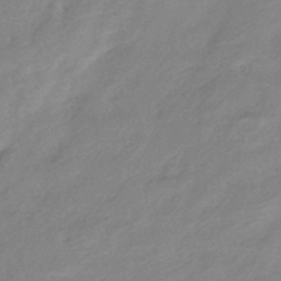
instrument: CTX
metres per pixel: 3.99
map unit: HNhu
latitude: -40.5574
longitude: 94.0661
